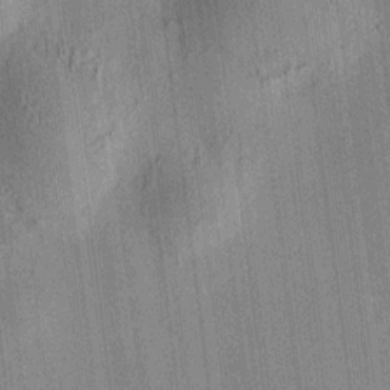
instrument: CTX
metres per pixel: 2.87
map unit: HNhu
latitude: 7.7827
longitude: 13.6722
